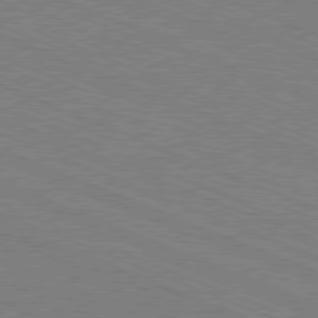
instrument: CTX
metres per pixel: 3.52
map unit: Hpe
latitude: -81.7667
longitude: 17.4455
